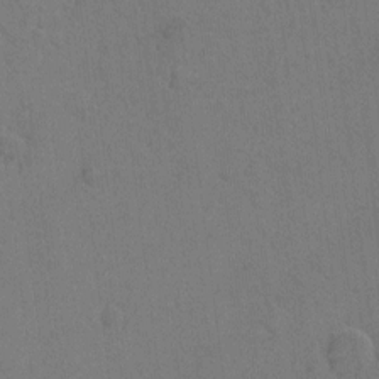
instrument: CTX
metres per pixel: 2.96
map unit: Hto
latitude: 6.5735
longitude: -62.6491
